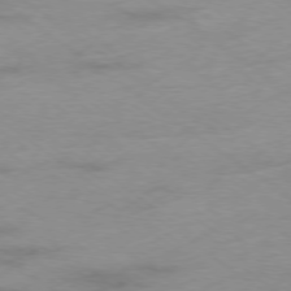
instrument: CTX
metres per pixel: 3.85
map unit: Ap
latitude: -78.2550
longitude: -59.9528
